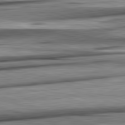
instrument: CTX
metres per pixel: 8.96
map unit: lApd
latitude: 82.6490
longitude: 160.5196
